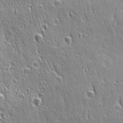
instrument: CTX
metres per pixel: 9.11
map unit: Ave
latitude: 21.6127
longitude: -135.9150
